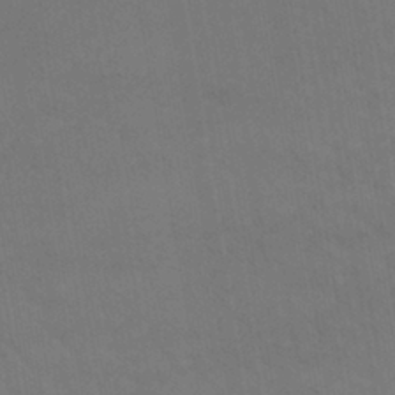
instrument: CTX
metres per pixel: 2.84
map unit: lHb
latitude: -40.8408
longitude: 66.3306
